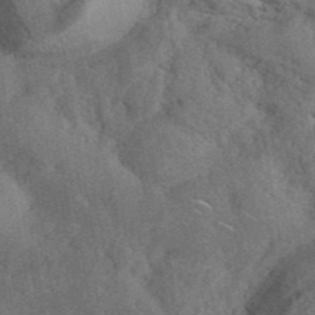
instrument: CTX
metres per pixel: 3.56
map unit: ANa
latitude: 41.5182
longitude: 52.6707
